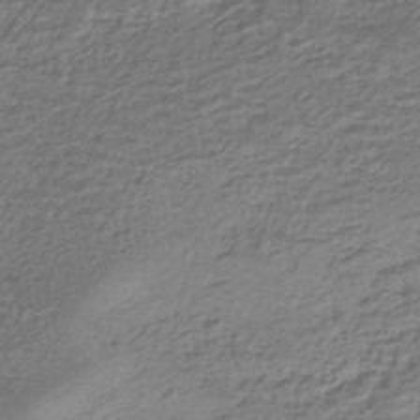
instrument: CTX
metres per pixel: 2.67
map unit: HNhu
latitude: -43.1998
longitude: 103.1809
